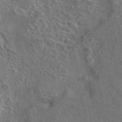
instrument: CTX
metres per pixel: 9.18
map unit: eAb
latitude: 43.6127
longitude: 110.0661
